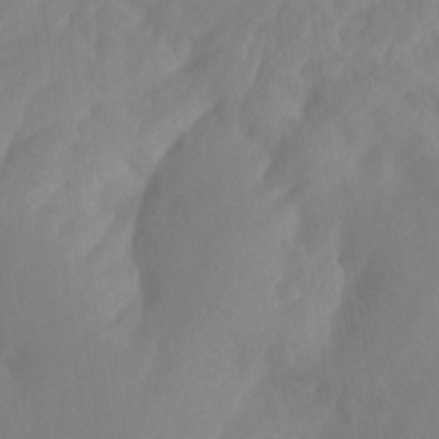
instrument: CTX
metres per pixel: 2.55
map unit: Ht
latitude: -14.3684
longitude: -56.9135
